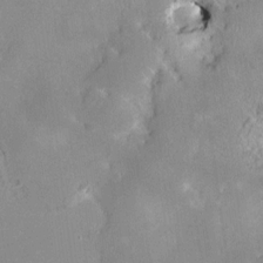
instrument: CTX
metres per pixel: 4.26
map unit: HNhu
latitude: 6.6113
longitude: 3.2753
